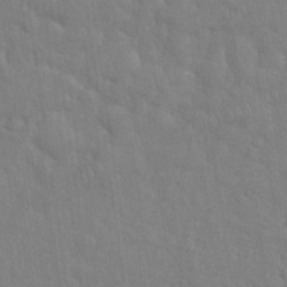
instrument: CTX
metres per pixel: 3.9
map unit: eHh
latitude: 35.3481
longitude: -61.0647
